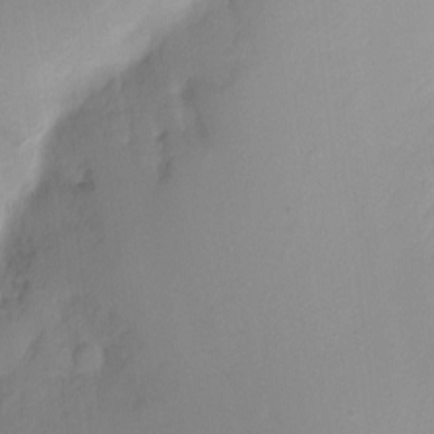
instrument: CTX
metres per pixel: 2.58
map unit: Ht
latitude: -6.4062
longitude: -30.5735
